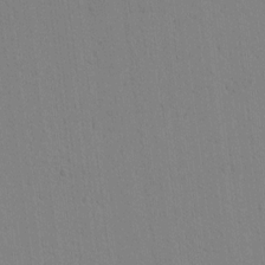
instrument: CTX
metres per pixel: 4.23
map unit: lAvf
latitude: 9.1403
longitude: 167.4832
